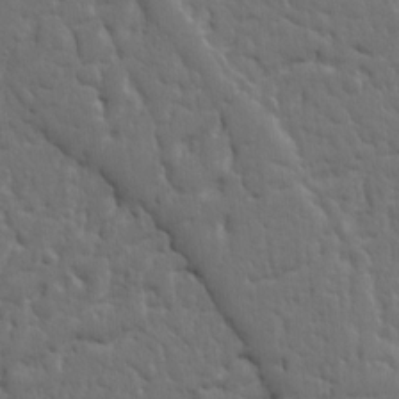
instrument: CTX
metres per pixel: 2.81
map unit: Ht
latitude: 9.7072
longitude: -77.4804
